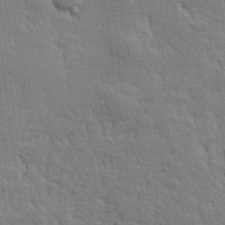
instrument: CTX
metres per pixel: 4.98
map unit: lHvf
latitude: 24.7435
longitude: 143.7666
